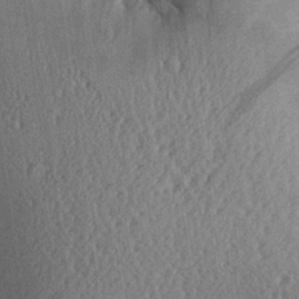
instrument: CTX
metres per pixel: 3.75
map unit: Aa
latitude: 26.5546
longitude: -135.0269
